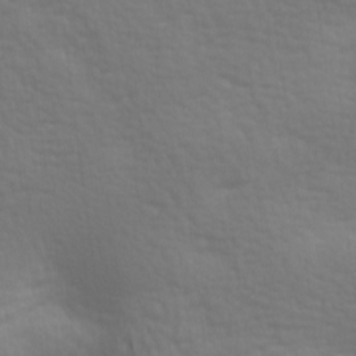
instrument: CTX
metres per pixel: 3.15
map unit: lAa
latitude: -8.3495
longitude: -125.7827
